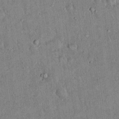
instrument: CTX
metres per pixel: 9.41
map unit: eHh
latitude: 19.8205
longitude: -60.5734
